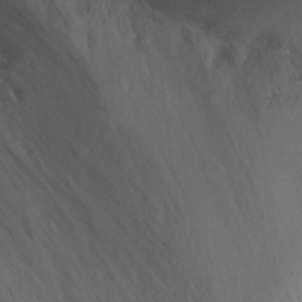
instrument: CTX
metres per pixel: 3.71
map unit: Ht
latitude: -7.6344
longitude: -35.3481
